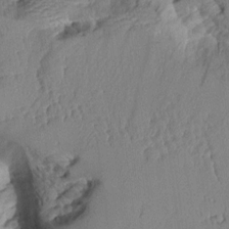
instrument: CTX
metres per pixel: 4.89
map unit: Aa
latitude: 11.2726
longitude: -127.1214
